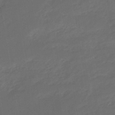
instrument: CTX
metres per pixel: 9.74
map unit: eHb
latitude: -47.1242
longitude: 85.2376
